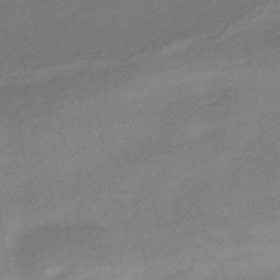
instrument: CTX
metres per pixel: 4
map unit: HNhu
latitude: -40.8408
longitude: 92.4062
